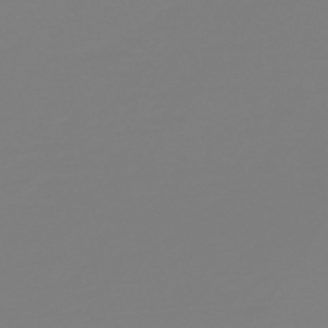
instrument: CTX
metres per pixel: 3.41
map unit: HNb
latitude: -52.6518
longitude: -38.5735
